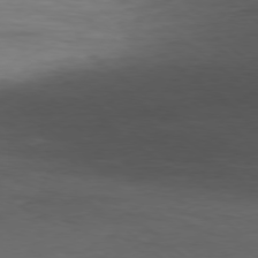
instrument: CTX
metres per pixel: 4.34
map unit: Ap
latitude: -79.2187
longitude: -59.8394
